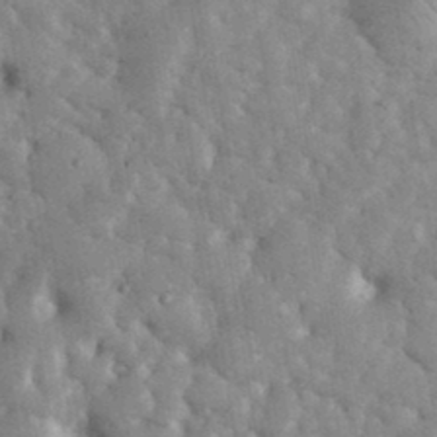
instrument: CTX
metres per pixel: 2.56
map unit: eHh
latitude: 34.8002
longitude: -68.2901
